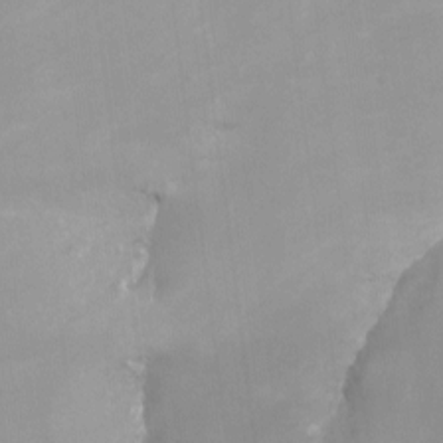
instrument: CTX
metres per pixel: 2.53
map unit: Nhu
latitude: -13.2943
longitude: -65.6127
